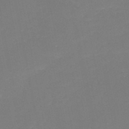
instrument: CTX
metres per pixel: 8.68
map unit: HNb
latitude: -50.8975
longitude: -52.1578
